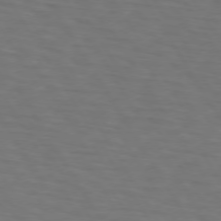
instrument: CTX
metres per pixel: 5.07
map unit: lApd
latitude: 73.0648
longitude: -75.0458
